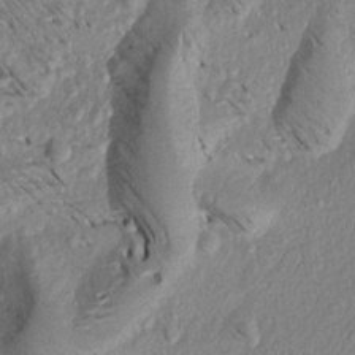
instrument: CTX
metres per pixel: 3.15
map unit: Aa
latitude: 18.7435
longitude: -145.4237
